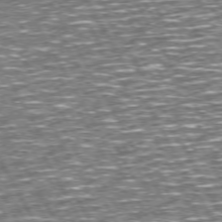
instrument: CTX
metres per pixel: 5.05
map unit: Hpe
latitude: 72.8947
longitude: -125.5371
